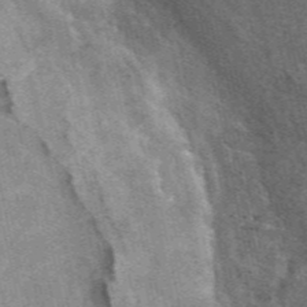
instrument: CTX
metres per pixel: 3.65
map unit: eAb
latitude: 47.9717
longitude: 114.4062
